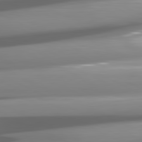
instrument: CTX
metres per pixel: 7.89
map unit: lApd
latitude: 81.2348
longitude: -145.8961
